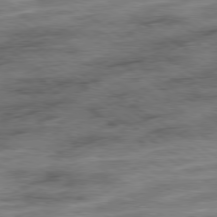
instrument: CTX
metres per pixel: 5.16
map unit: Ap
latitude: -79.6910
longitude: -48.3845
